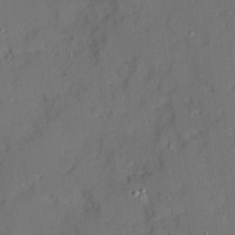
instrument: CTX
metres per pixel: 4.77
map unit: Ave
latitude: 20.2145
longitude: -128.5735
